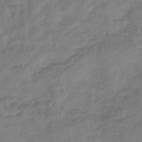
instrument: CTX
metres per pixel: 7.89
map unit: eHb
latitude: -44.4440
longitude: 85.3698
